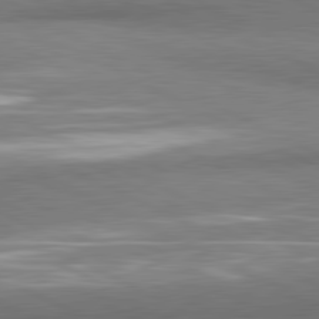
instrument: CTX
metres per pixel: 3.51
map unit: lApd
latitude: 81.1403
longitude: 165.1620
